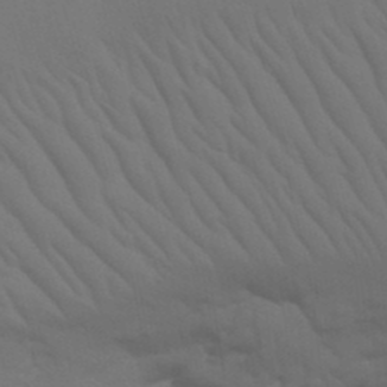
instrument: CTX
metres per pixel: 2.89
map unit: Nhu
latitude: 21.8206
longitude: -73.4049
